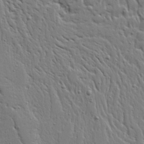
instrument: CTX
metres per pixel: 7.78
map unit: Ave
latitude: 20.7058
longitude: -127.6694
